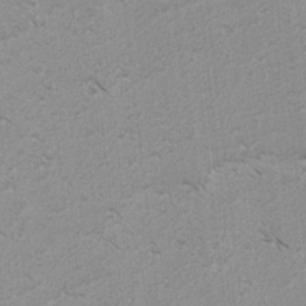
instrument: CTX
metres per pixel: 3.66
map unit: lAvf
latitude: -4.2361
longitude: -114.4223
